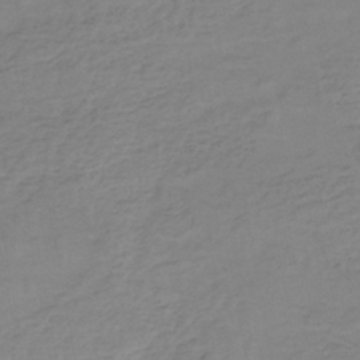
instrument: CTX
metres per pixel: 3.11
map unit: eHh
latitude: -44.8408
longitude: -29.4048
